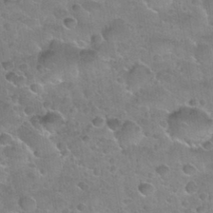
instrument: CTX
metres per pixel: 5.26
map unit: Nhu
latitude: 30.6113
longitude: -53.4805
